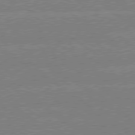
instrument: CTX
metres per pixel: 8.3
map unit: Hpe
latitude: 79.1026
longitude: -132.7624
